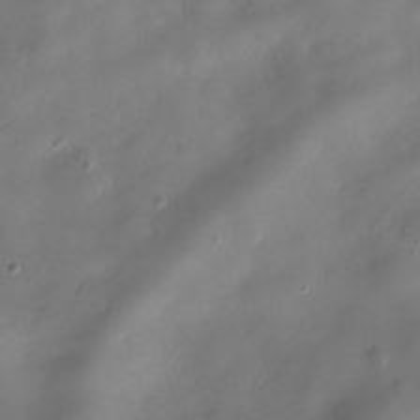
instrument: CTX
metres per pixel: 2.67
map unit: Hve
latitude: -31.5777
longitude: 94.8030
